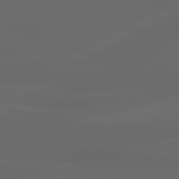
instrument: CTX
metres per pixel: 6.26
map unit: lApd
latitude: 80.1200
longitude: -116.5168
